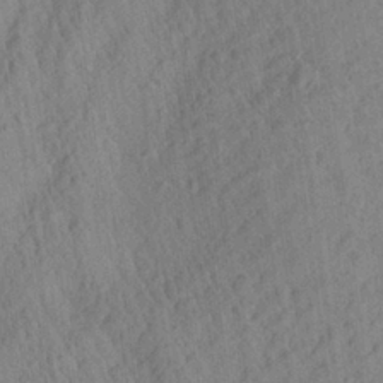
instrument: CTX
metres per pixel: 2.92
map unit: Aa
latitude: 27.1781
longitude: -141.2537
